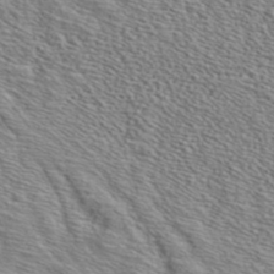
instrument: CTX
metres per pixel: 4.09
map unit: ANa
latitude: 40.2144
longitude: 20.0850
